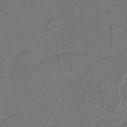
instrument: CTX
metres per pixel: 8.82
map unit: lAvf
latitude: 9.1970
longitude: 166.4440
